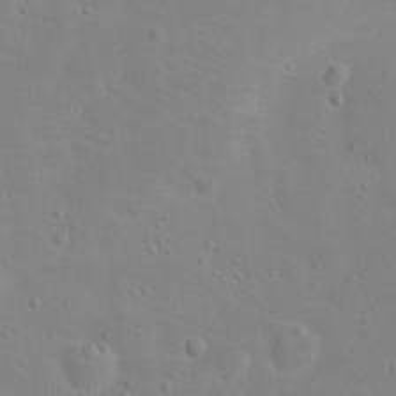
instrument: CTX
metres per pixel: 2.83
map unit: Hto
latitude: 17.2915
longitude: -39.1781
